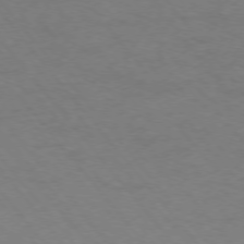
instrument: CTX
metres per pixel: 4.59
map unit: Ap
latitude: -76.5763
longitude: -64.3278
